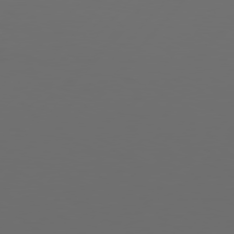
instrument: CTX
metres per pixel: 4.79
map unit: Hpe
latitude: 76.7813
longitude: -139.6127
